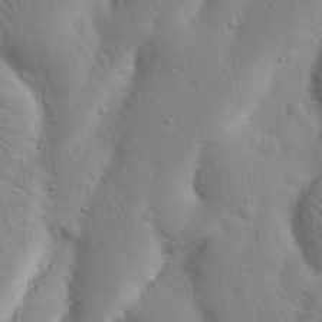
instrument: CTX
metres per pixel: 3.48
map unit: Nhu
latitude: 17.9528
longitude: -75.3860
